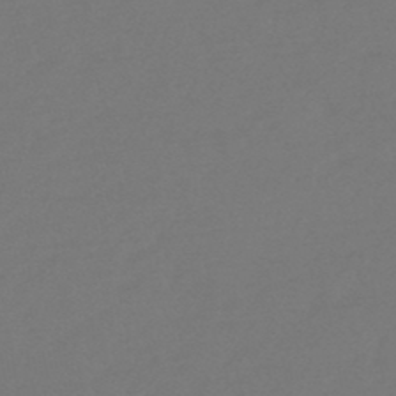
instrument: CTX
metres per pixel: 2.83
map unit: eHb
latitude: -47.2565
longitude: 87.7667
